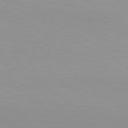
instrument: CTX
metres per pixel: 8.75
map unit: Hpe
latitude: 78.1200
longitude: -138.3467
